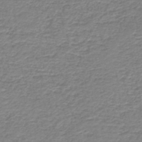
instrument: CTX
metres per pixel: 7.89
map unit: HNb
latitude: -41.8611
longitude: 49.9178
